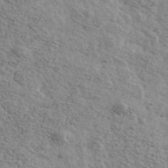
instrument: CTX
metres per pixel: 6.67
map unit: Ave
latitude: 41.4048
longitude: -108.9513
